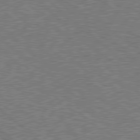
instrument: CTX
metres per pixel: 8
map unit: Hpe
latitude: 78.7435
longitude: -169.6316
